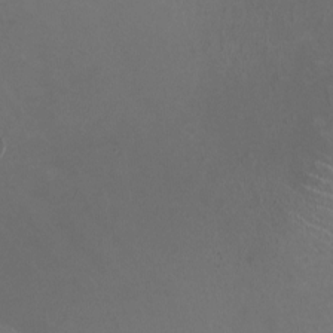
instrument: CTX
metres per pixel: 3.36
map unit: HNhu
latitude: -0.5007
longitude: -2.9136
